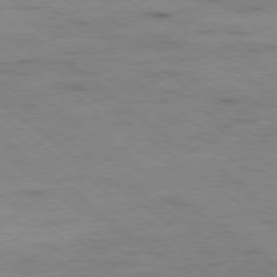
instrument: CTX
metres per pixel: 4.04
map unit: Ap
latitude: -79.2187
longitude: -100.5357
